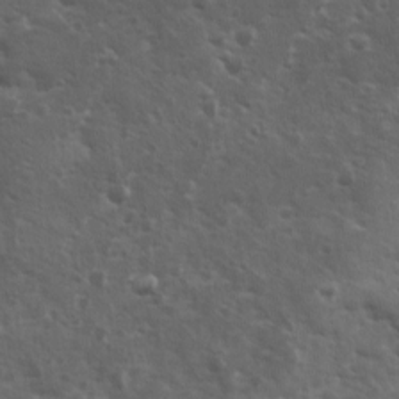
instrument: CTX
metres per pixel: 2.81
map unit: Ave
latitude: 11.6883
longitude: -104.1011
